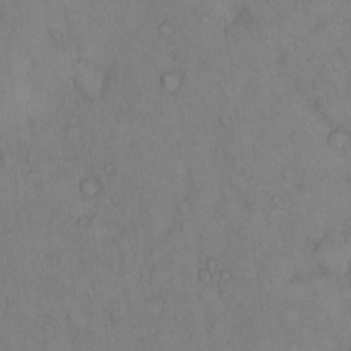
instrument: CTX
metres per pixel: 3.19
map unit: Hto
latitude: 11.4804
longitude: -61.1781
